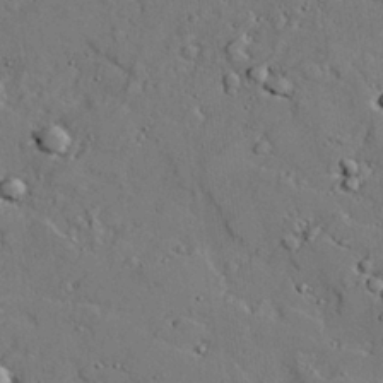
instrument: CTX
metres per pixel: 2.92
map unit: lAvf
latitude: 24.2711
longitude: -110.1767
